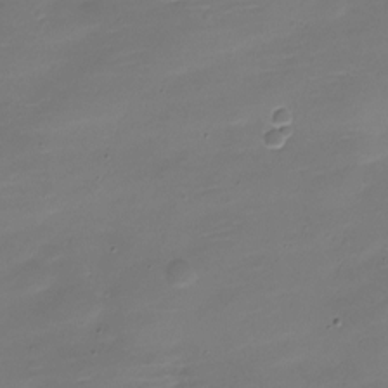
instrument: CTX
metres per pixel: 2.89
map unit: Nve
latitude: -21.4076
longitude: 104.3306
